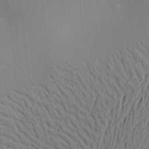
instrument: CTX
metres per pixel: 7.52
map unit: Aa
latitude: 18.7624
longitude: -141.4615
